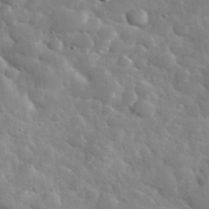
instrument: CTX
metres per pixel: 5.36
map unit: eHh
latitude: 37.1214
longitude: -67.4804
